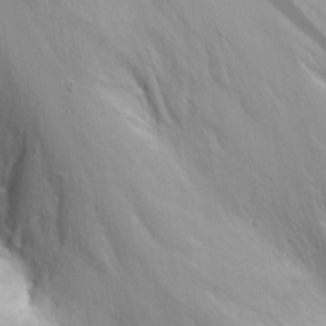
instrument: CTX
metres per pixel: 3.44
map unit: eHh
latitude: 3.7260
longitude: -79.0459
